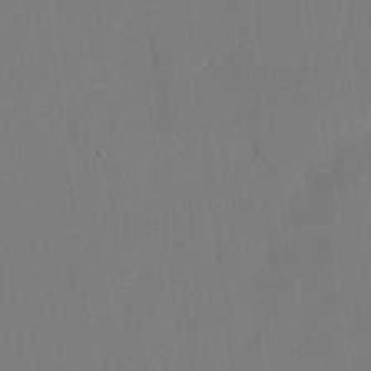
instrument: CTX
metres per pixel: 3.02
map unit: eHh
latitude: 18.9513
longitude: -67.9339
